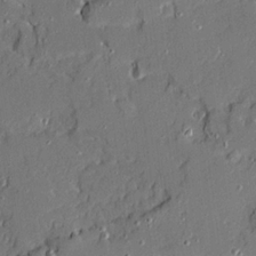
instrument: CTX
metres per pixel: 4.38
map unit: Ave
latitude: 19.5371
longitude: -128.3845
